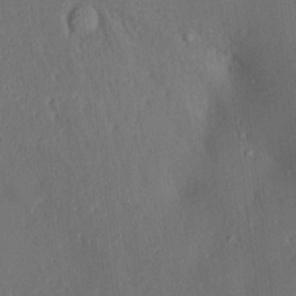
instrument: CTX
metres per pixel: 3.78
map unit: Aa
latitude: 14.8758
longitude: -147.7828
